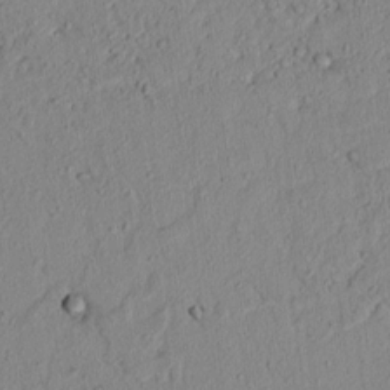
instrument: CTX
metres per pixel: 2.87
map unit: lAvf
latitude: 7.0080
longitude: 168.3117
